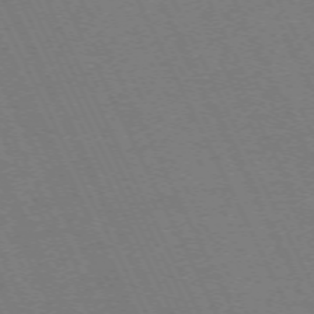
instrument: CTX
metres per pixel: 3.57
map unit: Hpe
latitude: -71.2565
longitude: 13.0487
